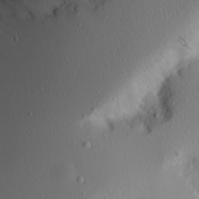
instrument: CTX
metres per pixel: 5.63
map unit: Aa
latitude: 14.5735
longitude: -140.4412
